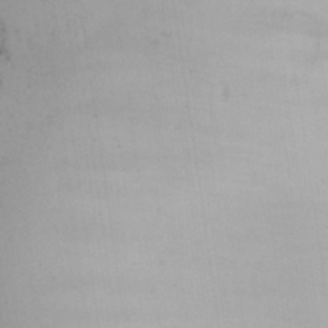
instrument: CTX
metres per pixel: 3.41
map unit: Aa
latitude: 25.3103
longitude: -131.5560
